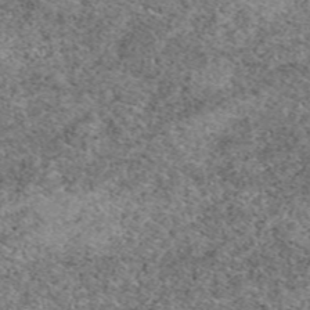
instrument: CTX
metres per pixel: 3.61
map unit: eAb
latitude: 49.6316
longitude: 108.8219
